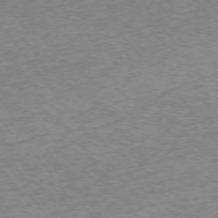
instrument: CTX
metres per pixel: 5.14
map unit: Ap
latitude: -74.7086
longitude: -79.0459
